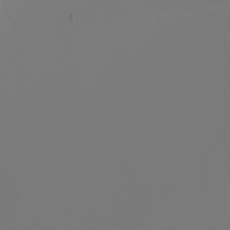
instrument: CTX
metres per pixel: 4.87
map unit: Nhu
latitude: -7.6344
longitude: -85.6127
